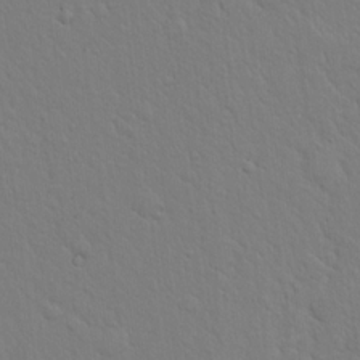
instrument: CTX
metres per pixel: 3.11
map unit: eHh
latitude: 18.0255
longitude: -63.0081
